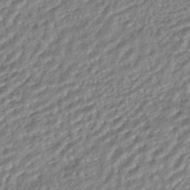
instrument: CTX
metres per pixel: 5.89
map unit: HNhu
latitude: -44.6519
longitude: 103.9556
